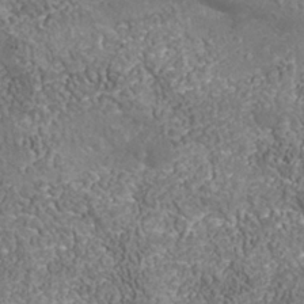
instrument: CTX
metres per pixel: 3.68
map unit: Nhu
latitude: -39.1809
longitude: -84.2523
